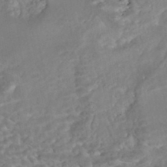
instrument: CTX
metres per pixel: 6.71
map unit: Nhe
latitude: -48.4251
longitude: -173.0269
